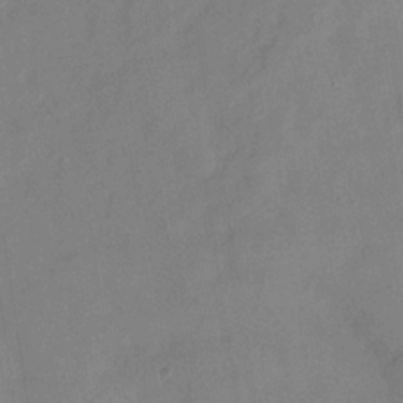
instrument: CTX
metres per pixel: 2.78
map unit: Hve
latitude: -32.1984
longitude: 92.2550
